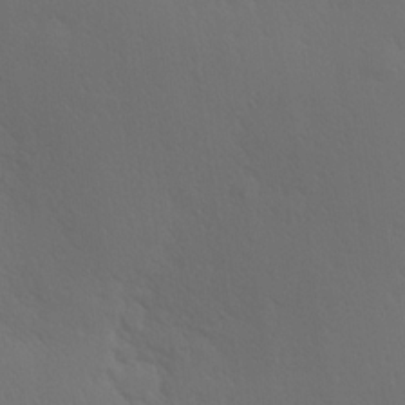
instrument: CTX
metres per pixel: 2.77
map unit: Hve
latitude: 19.7260
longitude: 149.7856
